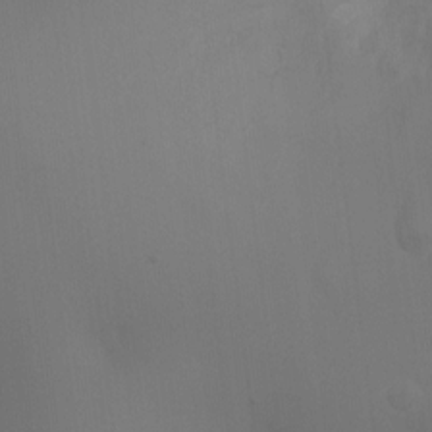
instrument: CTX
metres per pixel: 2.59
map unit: Ht
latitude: 1.5938
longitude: -23.2537
